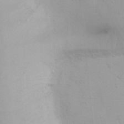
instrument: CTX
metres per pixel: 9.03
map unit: Ht
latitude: 3.9528
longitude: -22.7624
